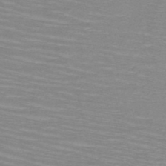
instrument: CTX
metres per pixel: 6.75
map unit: HNb
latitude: -49.6722
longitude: -51.2159
